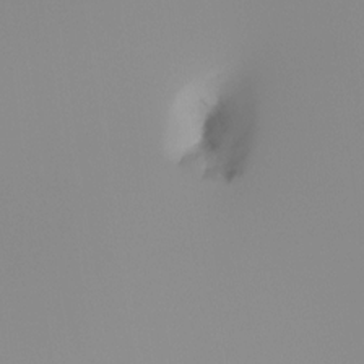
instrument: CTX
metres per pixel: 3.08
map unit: Hto
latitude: -8.4818
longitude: -49.9528
